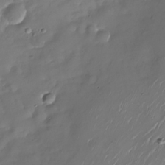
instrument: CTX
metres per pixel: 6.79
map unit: Nhu
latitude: -28.8219
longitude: -75.8394
